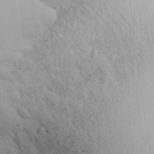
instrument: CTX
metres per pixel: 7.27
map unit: lHvf
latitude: 21.9528
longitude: 142.0283
